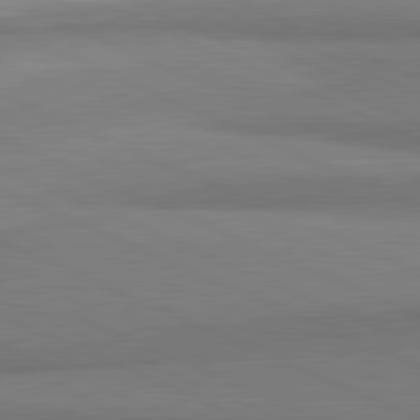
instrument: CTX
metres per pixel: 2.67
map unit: lApd
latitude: 81.5938
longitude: 161.4832
